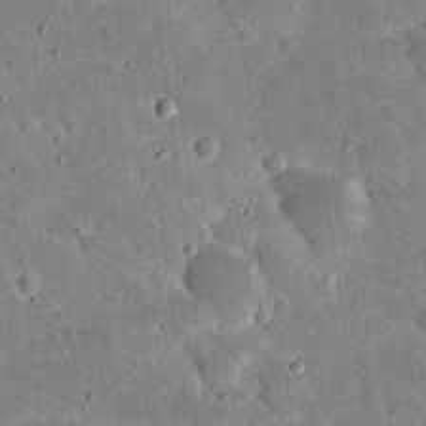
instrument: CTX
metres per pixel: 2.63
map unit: eHh
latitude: 21.1970
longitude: -65.0269
